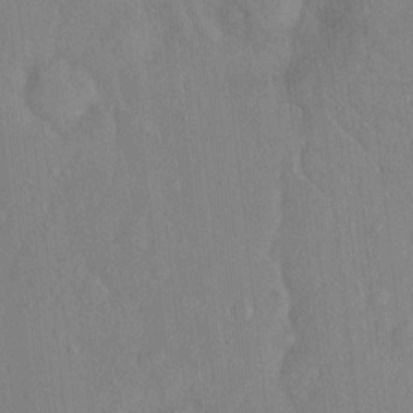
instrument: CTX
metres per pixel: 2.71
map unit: Hto
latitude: -7.3887
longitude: -38.2900
